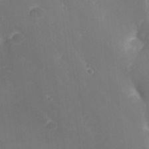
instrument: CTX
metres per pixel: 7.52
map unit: lHvf
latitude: 26.2145
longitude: 141.4454
